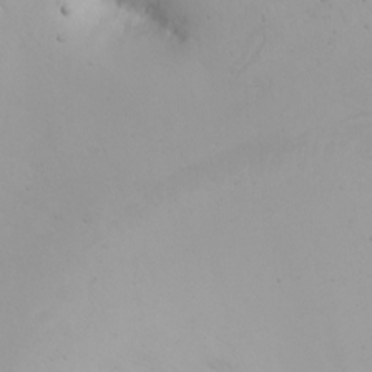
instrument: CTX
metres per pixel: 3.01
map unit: Ht
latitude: -1.7289
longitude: -61.8205
